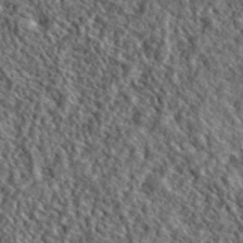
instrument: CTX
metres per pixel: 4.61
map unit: lHvf
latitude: 40.9702
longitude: -89.1781
